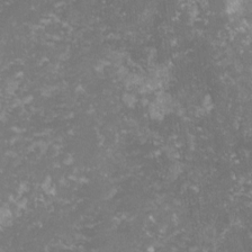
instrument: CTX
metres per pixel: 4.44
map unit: lHvf
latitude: -16.1984
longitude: -100.7057
